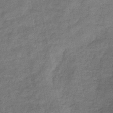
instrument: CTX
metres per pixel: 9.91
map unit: eHb
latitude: -33.2754
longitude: 74.0850
